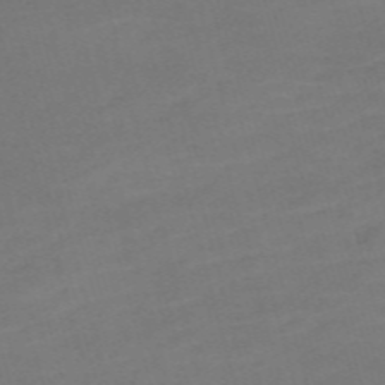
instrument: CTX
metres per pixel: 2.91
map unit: Nve
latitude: -59.0864
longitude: 58.2928
